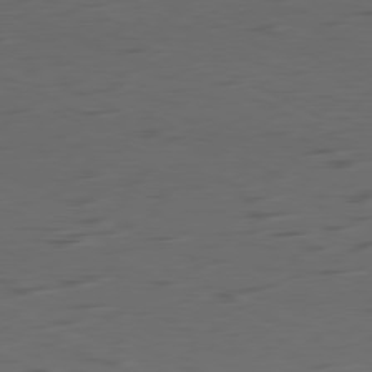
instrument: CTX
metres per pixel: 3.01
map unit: Ap
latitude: -80.9164
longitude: -60.9324
